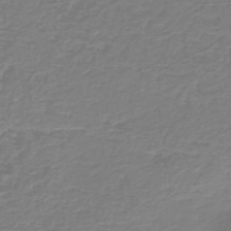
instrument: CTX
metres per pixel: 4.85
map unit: HNb
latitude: -46.5951
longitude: 52.6707
